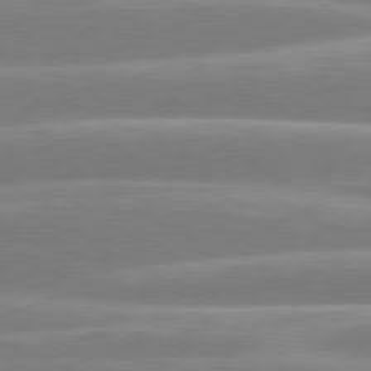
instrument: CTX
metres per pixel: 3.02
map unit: lApd
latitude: 80.8758
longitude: -131.3860
